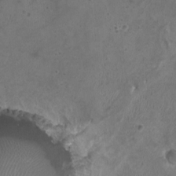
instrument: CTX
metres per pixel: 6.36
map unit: HNhu
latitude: 2.7624
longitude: -4.0444
